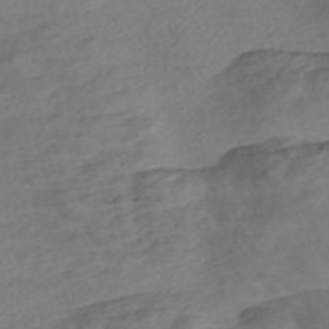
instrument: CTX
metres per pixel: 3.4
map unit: Nve
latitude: -57.6533
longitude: 53.7099
